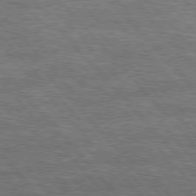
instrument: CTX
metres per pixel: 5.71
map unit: lApd
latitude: 76.3278
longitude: -74.7624
